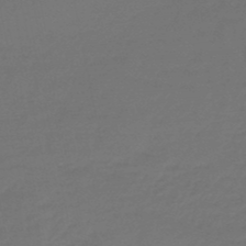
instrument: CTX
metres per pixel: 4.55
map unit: eHb
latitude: -47.7477
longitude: 82.1228
